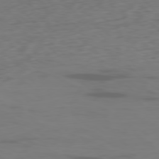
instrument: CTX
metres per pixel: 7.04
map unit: Ap
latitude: -78.8030
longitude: -71.7638
